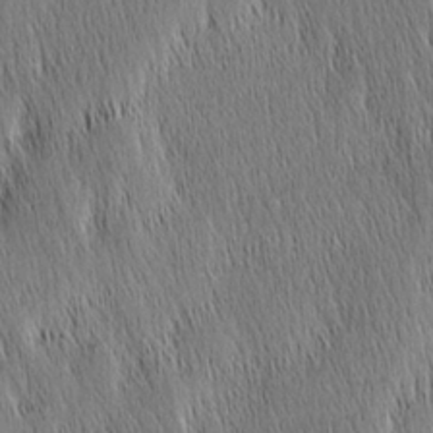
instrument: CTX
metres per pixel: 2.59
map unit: Nhu
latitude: -4.2928
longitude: -151.3481
